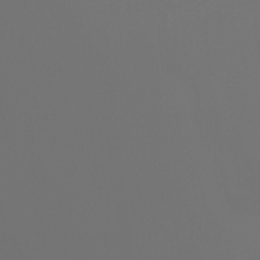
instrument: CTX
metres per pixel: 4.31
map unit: Htu
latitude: -6.5951
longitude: -74.1011
